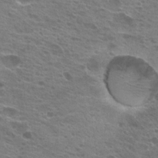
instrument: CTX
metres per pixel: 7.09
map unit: Hto
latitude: 22.7813
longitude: -39.9339
